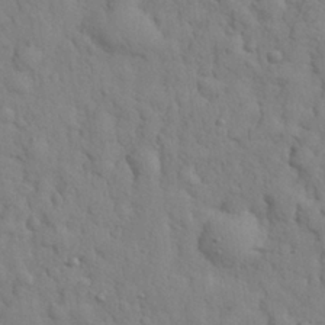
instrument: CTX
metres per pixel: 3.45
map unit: eHh
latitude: 27.3104
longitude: -75.6883
